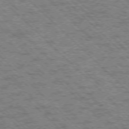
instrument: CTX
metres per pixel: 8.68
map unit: Ap
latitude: -76.1606
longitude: -80.2711
